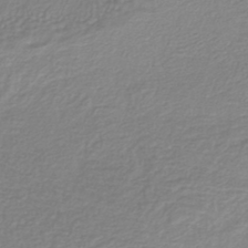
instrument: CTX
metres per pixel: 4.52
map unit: lHb
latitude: -41.0486
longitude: 72.2739
